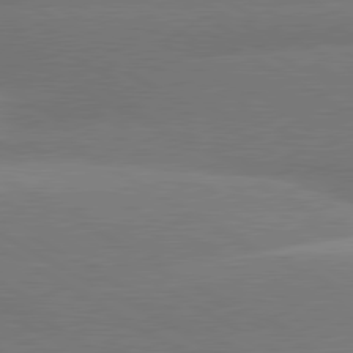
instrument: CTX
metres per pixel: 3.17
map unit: lApd
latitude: 80.5546
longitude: -149.7072
